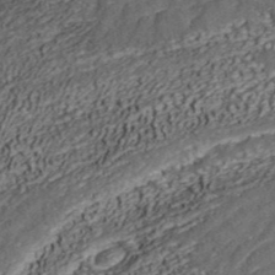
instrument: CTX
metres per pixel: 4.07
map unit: ANa
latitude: 42.3278
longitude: 35.0675
